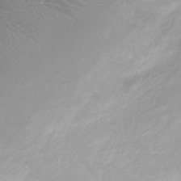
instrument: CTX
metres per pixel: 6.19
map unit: Nve
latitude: -19.0486
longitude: 106.8030
